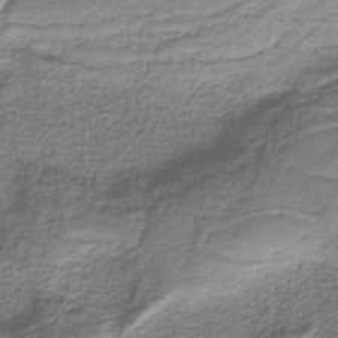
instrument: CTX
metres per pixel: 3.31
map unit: eAb
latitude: -38.7652
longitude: 52.9541
